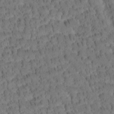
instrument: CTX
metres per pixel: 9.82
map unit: Htu
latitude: -4.0472
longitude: 172.8786
